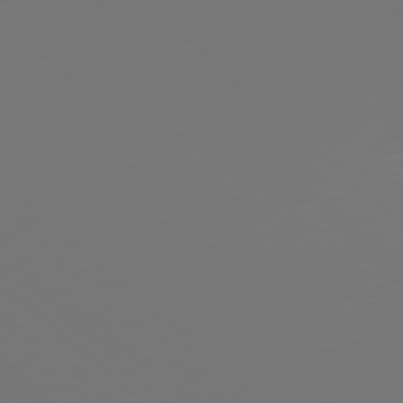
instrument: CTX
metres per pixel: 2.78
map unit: Hpe
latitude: 77.9150
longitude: -171.6316
